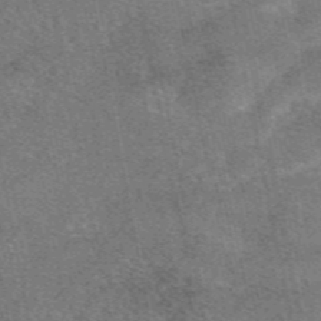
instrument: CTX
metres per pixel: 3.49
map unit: eAb
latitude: 47.9339
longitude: 103.3699
